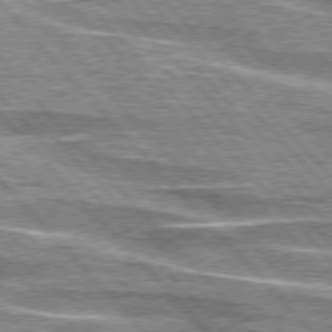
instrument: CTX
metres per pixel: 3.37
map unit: lApd
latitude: 76.0633
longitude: -81.3482
